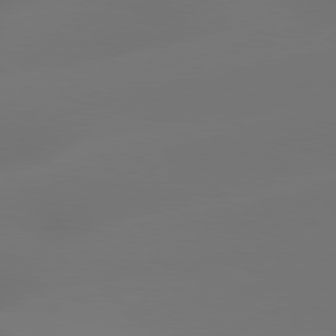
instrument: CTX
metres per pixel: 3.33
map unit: Hpe
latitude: 78.5546
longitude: -129.1781
